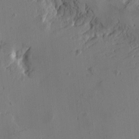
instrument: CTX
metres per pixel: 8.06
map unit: Htu
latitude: -3.0297
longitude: -178.3845
